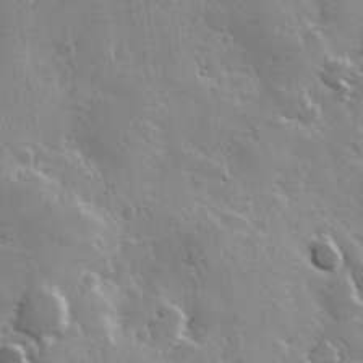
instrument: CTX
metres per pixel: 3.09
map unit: Hve
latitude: 23.3671
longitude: 147.5588
